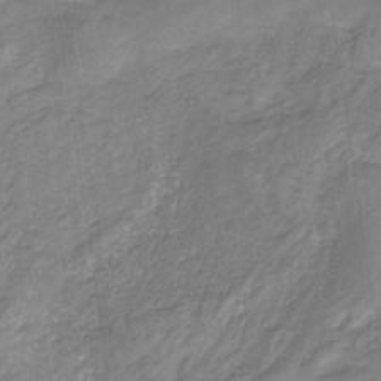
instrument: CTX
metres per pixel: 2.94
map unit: eHb
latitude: -31.5777
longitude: 67.5399
